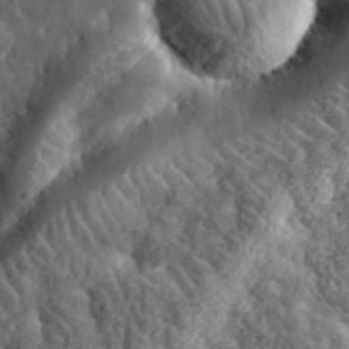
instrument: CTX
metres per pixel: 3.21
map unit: eHh
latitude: 35.6316
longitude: -80.4223
